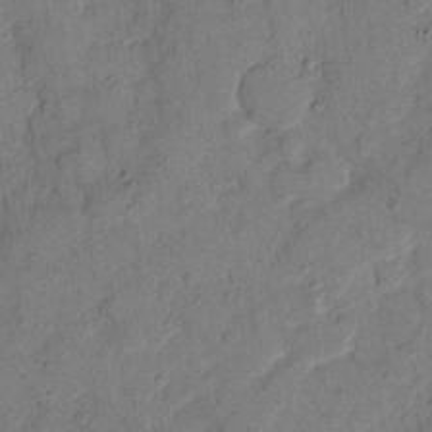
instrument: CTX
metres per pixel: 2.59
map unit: eHh
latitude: 11.6316
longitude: -65.5371
